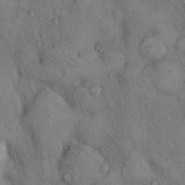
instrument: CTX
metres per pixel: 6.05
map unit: Hto
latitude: 11.5371
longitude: -59.0836
